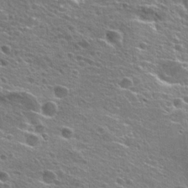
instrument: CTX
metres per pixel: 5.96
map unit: Hto
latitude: 25.6127
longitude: -45.7638
